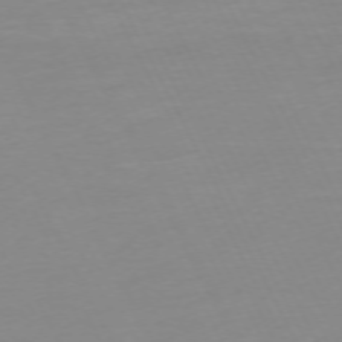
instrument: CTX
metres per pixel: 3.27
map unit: Ap
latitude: -73.0486
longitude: -69.6883
